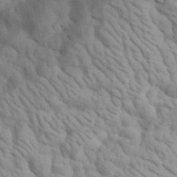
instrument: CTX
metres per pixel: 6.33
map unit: eHh
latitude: 34.7813
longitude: -78.1389
